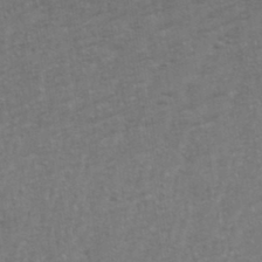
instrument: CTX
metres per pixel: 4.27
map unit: eHh
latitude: 34.7057
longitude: -133.2726
